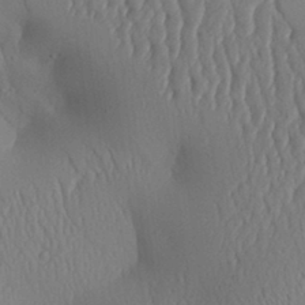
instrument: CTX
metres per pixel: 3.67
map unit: Aa
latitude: 30.8380
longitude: -141.6882
